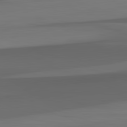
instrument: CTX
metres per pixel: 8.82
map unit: lApd
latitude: 82.4978
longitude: 142.8408
